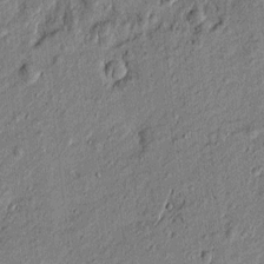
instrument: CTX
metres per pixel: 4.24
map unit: Htu
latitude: -7.3698
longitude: 177.6155
